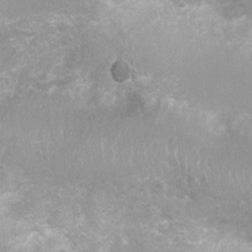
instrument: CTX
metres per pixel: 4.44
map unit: Nhu
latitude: 7.3293
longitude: -20.7246
